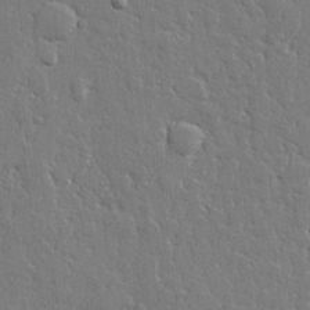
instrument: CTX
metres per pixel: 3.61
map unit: lHvf
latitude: 22.2711
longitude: 145.1620
